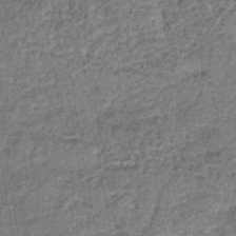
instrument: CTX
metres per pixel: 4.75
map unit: lHb
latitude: -42.9541
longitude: 79.1242
